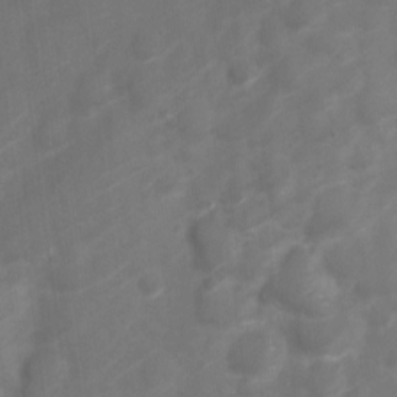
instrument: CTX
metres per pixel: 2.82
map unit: Nve
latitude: -20.5573
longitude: 107.4644
